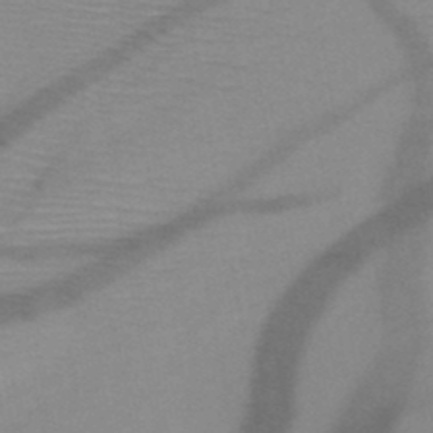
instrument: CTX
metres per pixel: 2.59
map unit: HNb
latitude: -47.2565
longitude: -41.0269
